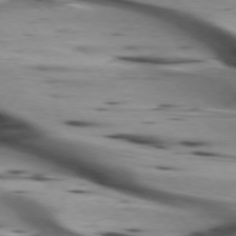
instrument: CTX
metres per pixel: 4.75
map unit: lApd
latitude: 75.6316
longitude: -64.9703
